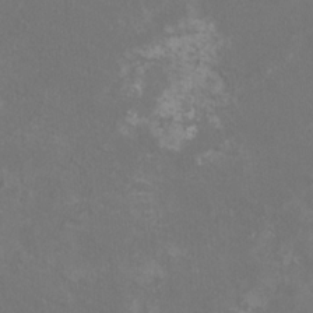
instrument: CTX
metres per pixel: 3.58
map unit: HNhu
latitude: 1.1025
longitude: -2.1011
